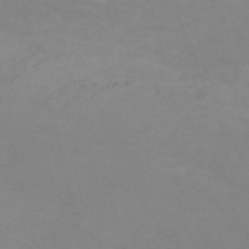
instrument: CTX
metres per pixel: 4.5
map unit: Nve
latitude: -59.4454
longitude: 60.2551
